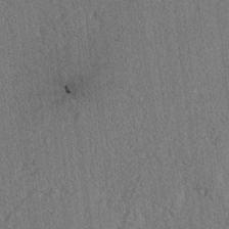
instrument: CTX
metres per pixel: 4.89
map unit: lAvf
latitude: -2.9730
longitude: -109.1970
